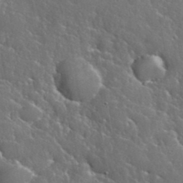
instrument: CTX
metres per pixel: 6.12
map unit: eHh
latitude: 37.6505
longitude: -60.9702
